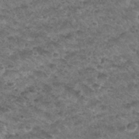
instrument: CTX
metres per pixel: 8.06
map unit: Hto
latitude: 32.3278
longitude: -49.3482
